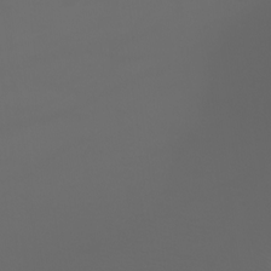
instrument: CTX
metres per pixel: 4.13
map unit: Htu
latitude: -7.5399
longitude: -73.2537
